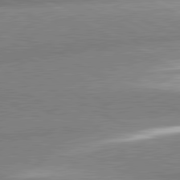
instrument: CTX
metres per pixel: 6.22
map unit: lApd
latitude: 81.4048
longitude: -163.8206
